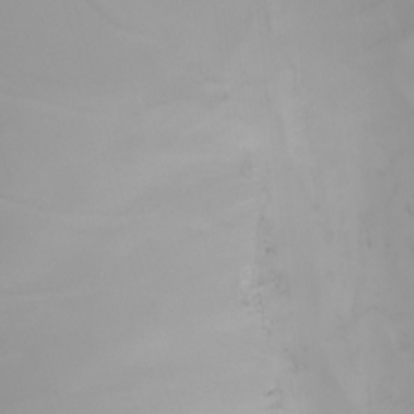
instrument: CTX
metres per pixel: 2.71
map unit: Nhu
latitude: -5.6910
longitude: -92.9324
